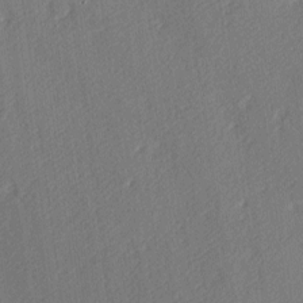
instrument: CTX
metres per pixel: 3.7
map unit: lAa
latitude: -9.3510
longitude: -127.4616
